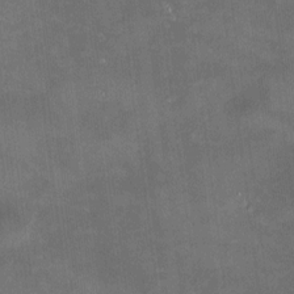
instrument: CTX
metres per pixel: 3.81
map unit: HNhu
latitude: 10.0633
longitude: 11.0864
